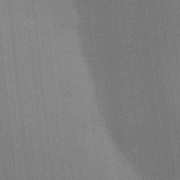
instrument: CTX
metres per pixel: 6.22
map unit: Aa
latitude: 32.8758
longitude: -143.3860
